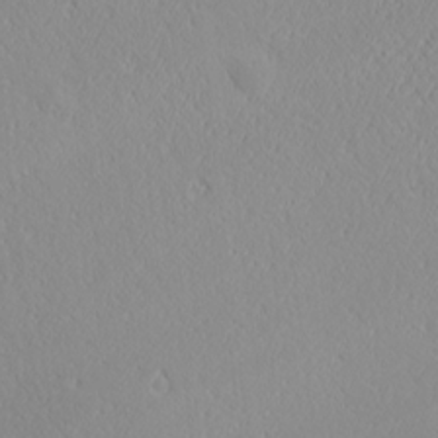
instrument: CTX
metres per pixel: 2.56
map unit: Ave
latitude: 20.8002
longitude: -137.6505
